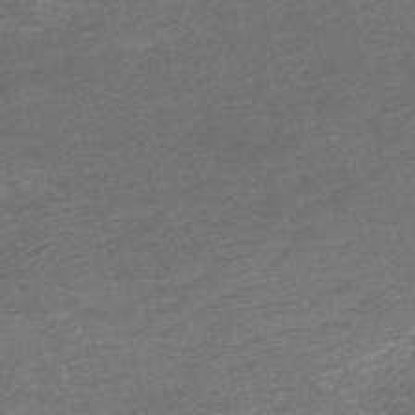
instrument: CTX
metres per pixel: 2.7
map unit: HNb
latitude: -54.7274
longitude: -35.8961
